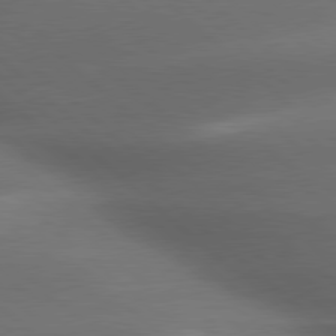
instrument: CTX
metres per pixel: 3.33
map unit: lApd
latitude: 79.2726
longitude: -116.7624
